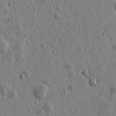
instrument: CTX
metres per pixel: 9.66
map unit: Htu
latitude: 0.7624
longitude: -178.1011
